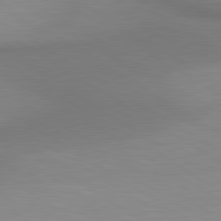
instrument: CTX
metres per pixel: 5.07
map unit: lApd
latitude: 80.6679
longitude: 160.2740
